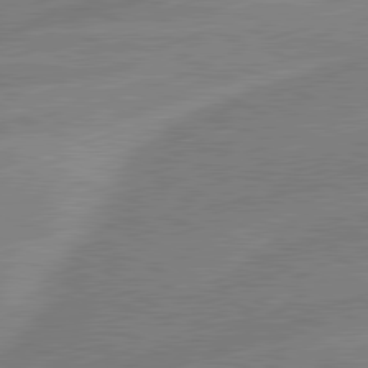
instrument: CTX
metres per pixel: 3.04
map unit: lApd
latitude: 80.9892
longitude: -126.7813
